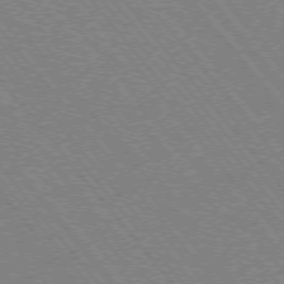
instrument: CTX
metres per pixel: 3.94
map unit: Hpe
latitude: -75.7100
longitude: -13.5371
